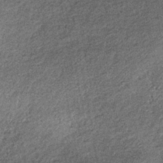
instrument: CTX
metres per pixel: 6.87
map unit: lHb
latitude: -39.0108
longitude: 67.7478
